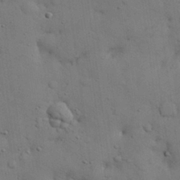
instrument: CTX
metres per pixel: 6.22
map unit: Nhu
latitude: 28.7624
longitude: -69.7450
